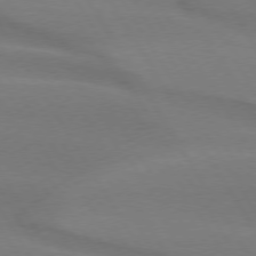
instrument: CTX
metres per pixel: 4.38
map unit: lApd
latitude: 74.9892
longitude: -65.9906
